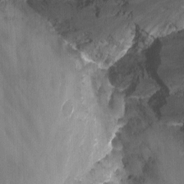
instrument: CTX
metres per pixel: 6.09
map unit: Nhu
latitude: -13.6155
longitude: -56.7435
